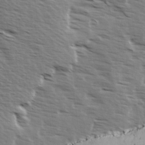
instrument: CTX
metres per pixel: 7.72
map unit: Ave
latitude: 14.4412
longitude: -102.8380
